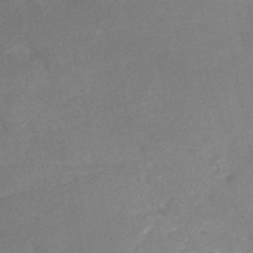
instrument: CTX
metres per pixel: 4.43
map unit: Nhe
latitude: -47.0675
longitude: -170.9891
